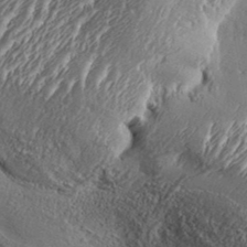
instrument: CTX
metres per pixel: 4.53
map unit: Aa
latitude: 33.4426
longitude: -134.5734
